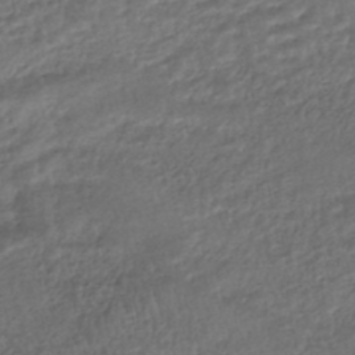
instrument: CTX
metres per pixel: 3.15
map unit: HNhu
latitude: -46.2550
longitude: 102.5574
